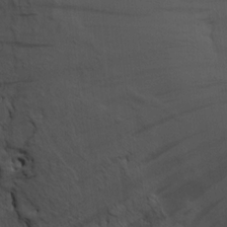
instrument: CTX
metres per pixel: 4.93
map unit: HNhu
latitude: 11.0648
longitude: 23.1242
